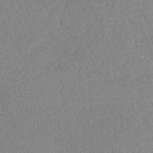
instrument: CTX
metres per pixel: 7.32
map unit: lHb
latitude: -40.6140
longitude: 68.7085
